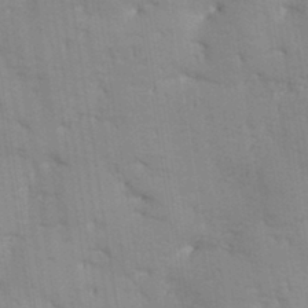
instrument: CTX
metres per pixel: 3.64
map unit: Aa
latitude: 33.3293
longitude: -144.6112
